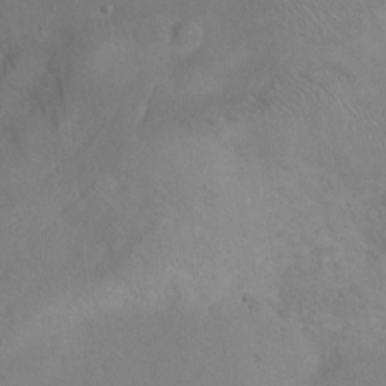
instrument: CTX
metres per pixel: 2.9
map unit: Ht
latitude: 0.5357
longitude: -37.7450
